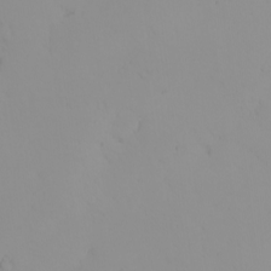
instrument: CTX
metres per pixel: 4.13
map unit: eHh
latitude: -1.4077
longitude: 19.8422
